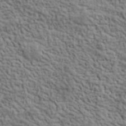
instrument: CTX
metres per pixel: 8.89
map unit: lHvf
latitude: 39.2726
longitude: -88.8002
